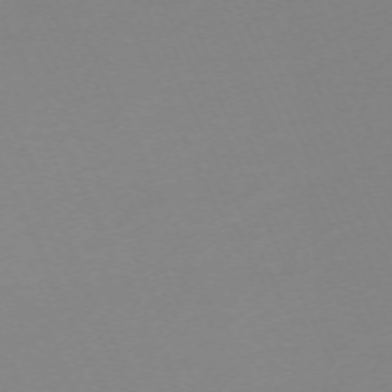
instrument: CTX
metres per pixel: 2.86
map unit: Hpe
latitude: -70.3495
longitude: 16.3118
